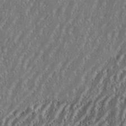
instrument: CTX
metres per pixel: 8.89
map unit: eHh
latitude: 34.8758
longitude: -132.1767
